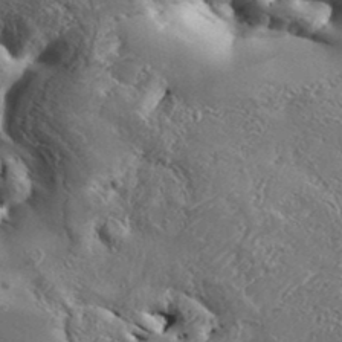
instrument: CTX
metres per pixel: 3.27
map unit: Aa
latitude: 34.1388
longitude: -134.7435
